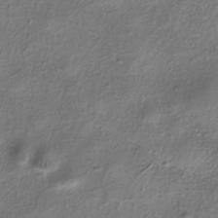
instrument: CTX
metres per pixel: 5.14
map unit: eHh
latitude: -40.7274
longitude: 120.0850
